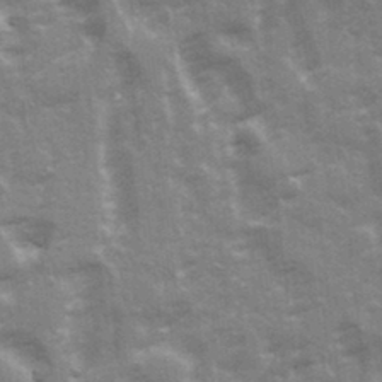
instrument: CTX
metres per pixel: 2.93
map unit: Ave
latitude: 21.1026
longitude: -133.6505
